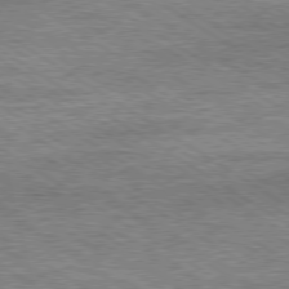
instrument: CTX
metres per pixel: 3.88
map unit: Ap
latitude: -80.1795
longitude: -88.1956
